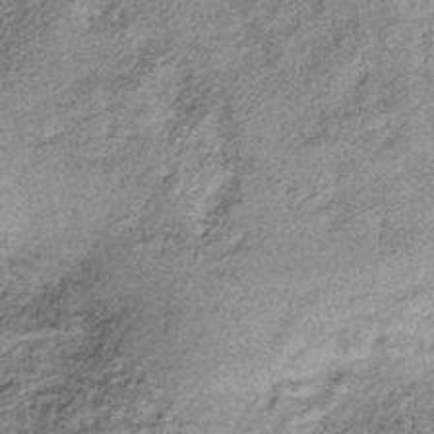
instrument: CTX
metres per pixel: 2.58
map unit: lHb
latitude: -38.5951
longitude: 64.0472
